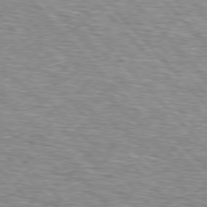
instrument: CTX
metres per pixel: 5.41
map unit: lApd
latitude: 76.8569
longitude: -74.6868
